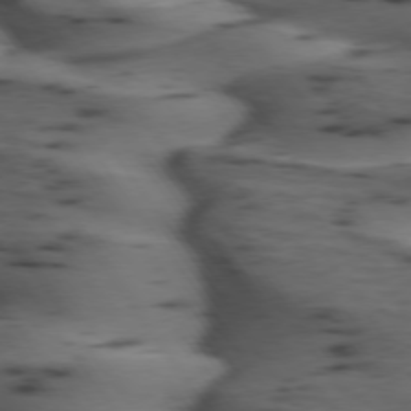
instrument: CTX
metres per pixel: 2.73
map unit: lApd
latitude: 74.9136
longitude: -70.4034
